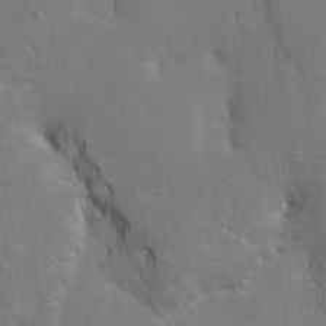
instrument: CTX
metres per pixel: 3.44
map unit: Htu
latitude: -6.3684
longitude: 144.8030
